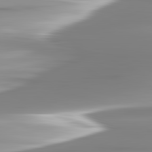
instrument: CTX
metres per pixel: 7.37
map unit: lApd
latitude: 82.8002
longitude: -137.8584
